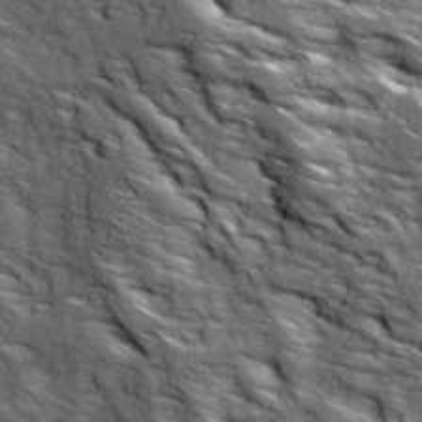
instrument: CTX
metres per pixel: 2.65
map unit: Ave
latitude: 19.1970
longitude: -135.5182
